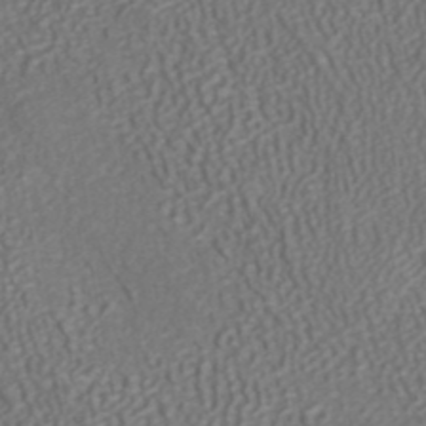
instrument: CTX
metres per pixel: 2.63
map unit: ANa
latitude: 41.3481
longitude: 27.0675
